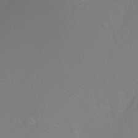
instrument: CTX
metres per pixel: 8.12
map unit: Ht
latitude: 1.0458
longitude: -36.1011
